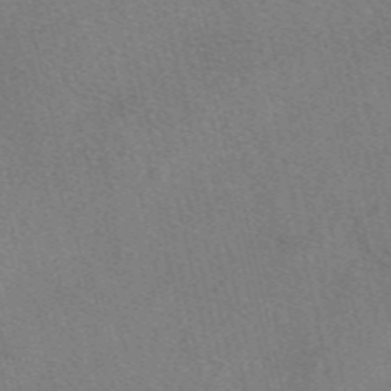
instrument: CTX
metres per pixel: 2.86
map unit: eAb
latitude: 48.6113
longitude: 112.2173
